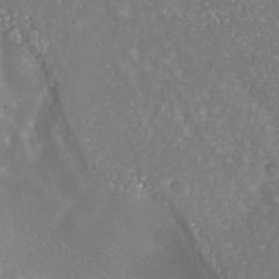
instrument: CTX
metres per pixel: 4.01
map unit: Nhe
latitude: -39.1053
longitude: -117.4238
